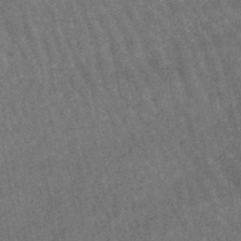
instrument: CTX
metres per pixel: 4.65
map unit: lHb
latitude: -46.7463
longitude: 76.5952
